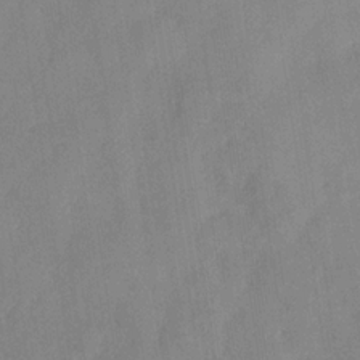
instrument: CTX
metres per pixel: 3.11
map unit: Hve
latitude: -32.4440
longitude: 92.1984
